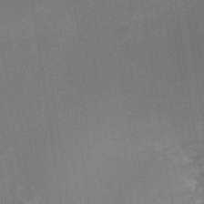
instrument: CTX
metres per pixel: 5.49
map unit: Nhe
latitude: -38.4251
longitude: -119.2159
